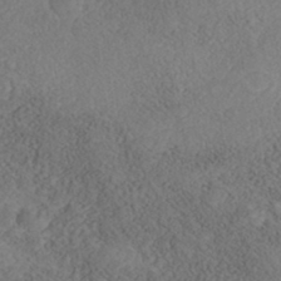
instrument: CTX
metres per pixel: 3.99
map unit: Nhe
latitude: -40.9164
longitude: -110.9892
